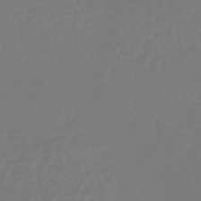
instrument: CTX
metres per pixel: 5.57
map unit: lHb
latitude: -38.6519
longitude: 63.1998
